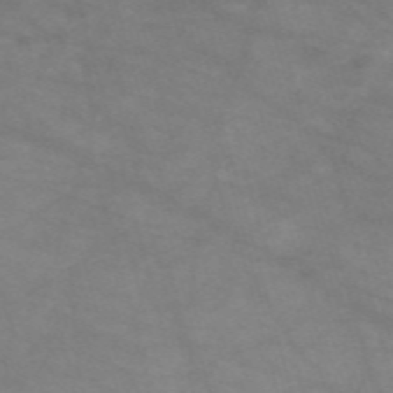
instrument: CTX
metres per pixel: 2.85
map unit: Nve
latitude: -59.2753
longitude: 59.1620
